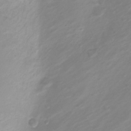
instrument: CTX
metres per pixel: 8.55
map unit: Nve
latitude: -20.2361
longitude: 106.8030
